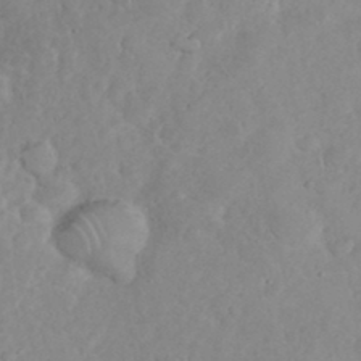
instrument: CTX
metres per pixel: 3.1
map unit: eHh
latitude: 35.5182
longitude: -63.1403
